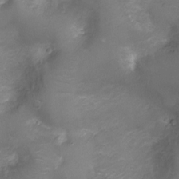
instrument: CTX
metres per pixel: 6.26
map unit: Ht
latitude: -6.9919
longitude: -21.3482
